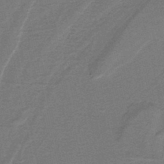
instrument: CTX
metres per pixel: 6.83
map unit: lHb
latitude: -39.1431
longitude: 54.7085
